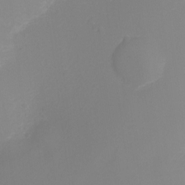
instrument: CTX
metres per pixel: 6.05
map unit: Ht
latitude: -2.2550
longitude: -27.5749
